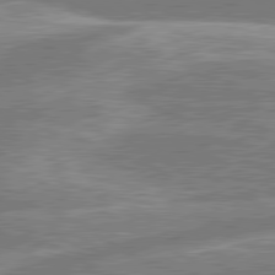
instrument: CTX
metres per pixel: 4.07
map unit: lApd
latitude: 80.6490
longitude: -165.3482
